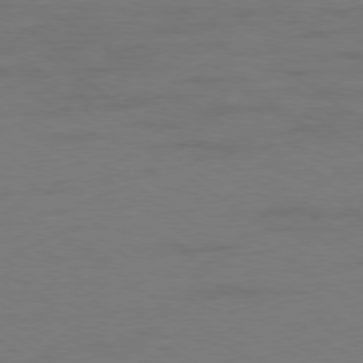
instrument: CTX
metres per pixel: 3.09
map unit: Ap
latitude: -79.4076
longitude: -53.4993
